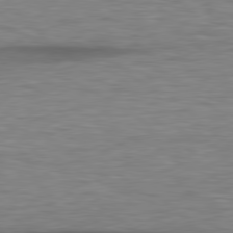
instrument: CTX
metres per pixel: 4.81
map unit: lApd
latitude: 78.9514
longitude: -116.9325
